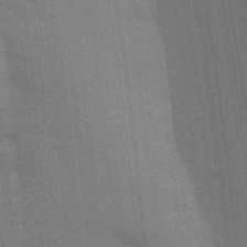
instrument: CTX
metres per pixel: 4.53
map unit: Aa
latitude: 33.2726
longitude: -143.3482
